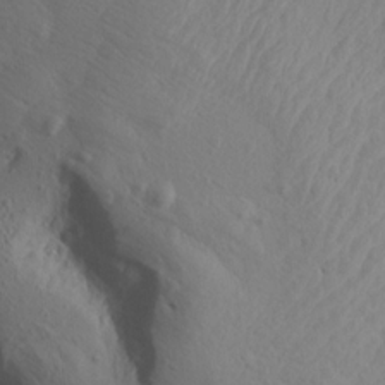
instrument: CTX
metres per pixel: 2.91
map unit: Aa
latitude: 15.7450
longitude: -143.1214
